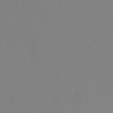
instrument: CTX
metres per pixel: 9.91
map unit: Htu
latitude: -4.9730
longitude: -72.4790
